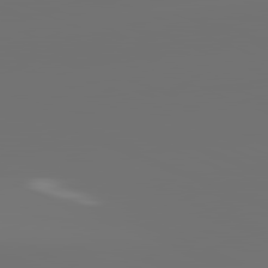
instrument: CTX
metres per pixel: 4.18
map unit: lApd
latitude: 82.0822
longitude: -152.8569
